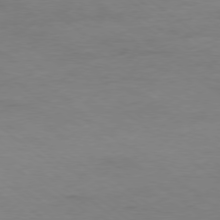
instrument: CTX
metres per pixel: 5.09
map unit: Ap
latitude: -78.8219
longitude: -89.1592
